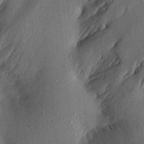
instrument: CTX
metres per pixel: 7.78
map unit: Aa
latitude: 21.1592
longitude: -143.3293
